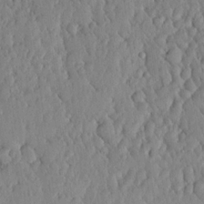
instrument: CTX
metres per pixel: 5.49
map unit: lHvf
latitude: 17.6127
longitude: -116.1578
